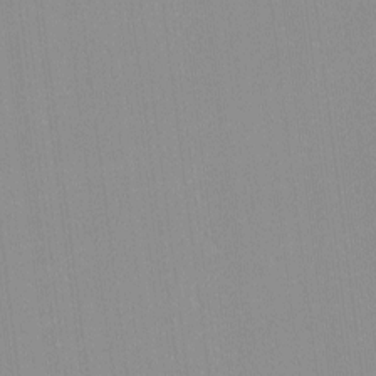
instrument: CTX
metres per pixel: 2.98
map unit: lHvf
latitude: -12.2740
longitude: -103.4426
